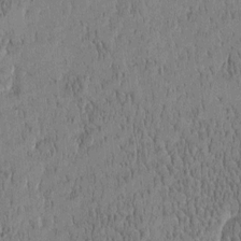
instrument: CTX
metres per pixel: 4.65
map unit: Htu
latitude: -4.8597
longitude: 175.1809
